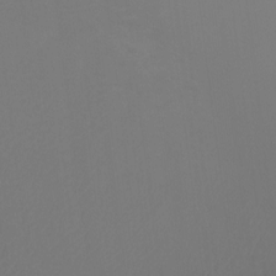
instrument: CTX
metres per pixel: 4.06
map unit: Htu
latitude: -11.7667
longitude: -70.7246
